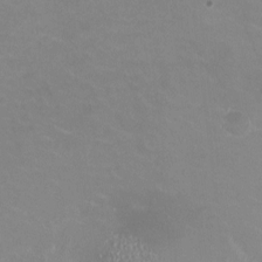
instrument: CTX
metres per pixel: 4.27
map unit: HNhu
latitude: -1.7856
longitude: -2.9513
